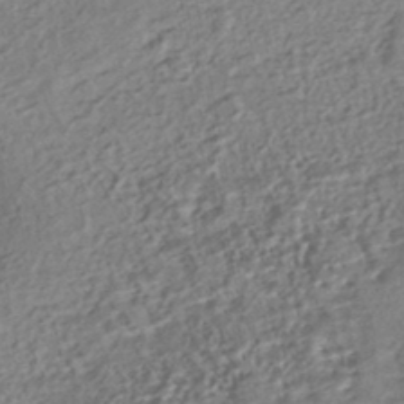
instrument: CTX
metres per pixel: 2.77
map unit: HNhu
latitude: -44.0094
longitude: 101.8422
